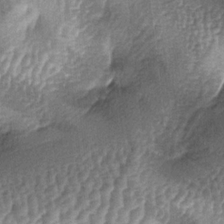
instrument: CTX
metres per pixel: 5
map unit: lAa
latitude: -5.7666
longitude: -128.3467
